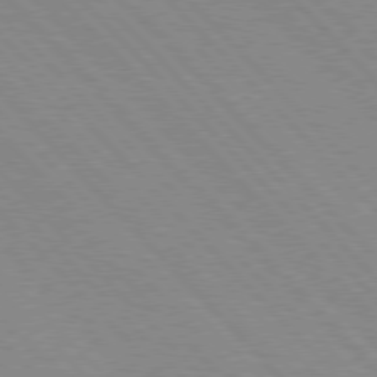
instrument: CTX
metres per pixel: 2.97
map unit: Hpe
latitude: 76.8569
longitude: -126.5168
